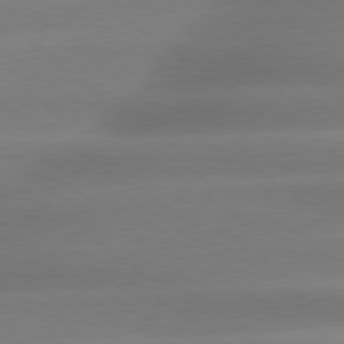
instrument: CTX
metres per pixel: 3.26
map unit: lApd
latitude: 79.3104
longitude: -135.2159
